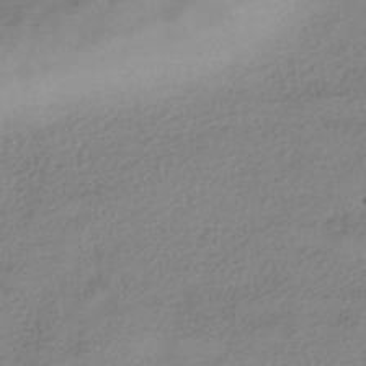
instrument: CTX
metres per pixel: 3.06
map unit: HNhu
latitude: -41.5588
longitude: 98.8030
